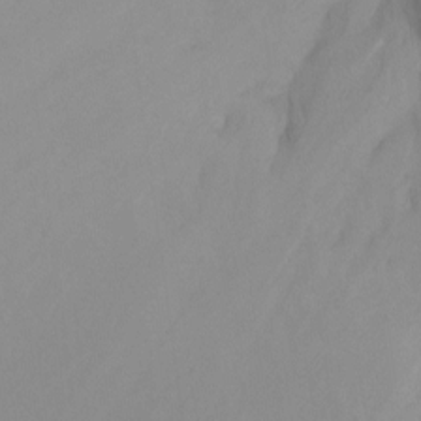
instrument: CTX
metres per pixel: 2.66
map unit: Ht
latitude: -8.5385
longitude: -32.4601
